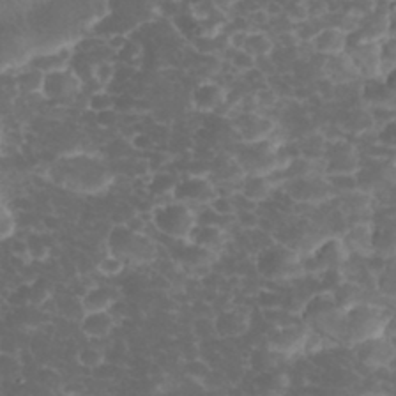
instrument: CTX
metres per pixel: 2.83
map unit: eHh
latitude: 32.9892
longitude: -62.8758
